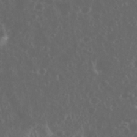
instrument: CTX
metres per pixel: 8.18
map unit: eHh
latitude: 34.7624
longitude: -59.4238
